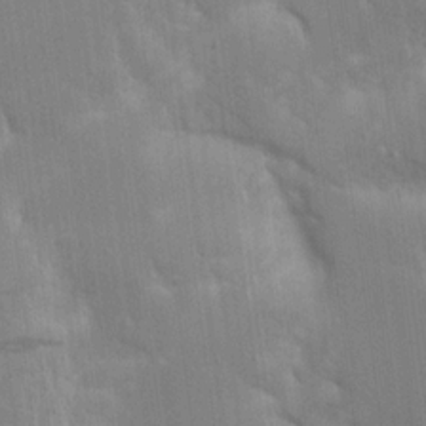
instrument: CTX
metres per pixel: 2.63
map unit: Aa
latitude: 16.1767
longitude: -149.0270
